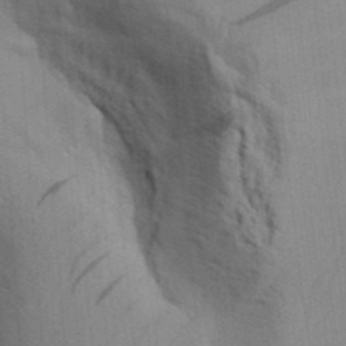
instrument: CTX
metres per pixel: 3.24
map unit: Aa
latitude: 30.7058
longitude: -135.2915
